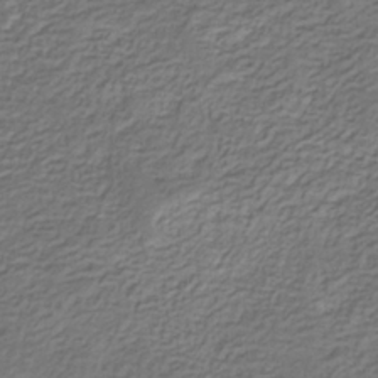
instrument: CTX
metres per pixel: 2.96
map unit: eHb
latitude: -30.4629
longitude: 71.2565
